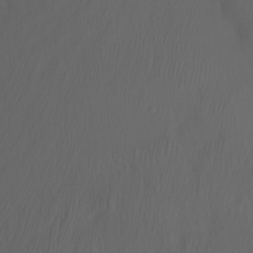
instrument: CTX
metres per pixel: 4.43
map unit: Nhu
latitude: -7.7855
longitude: -80.7813
